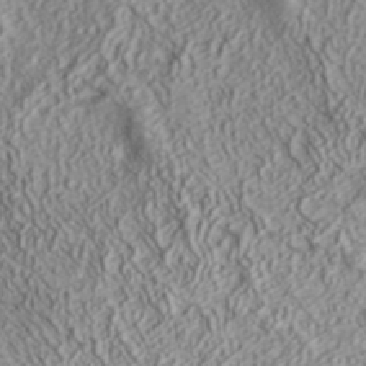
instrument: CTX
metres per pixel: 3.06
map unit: ANa
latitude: 35.3859
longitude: 13.5399
